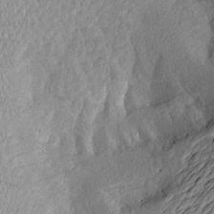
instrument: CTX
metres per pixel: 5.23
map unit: Aa
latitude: 19.8394
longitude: -144.7057
